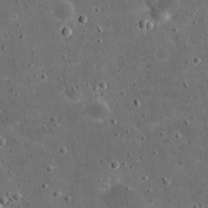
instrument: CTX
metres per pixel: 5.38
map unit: eHh
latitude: 20.8569
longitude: -65.4804
